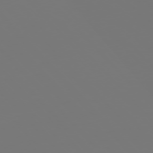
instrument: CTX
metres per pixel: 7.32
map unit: Ap
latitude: -76.4818
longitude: -63.0270
